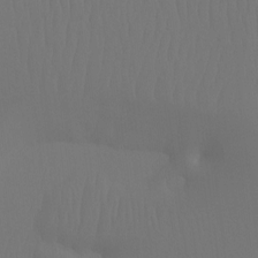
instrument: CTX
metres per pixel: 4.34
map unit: Ht
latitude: -7.7666
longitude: -31.2348
